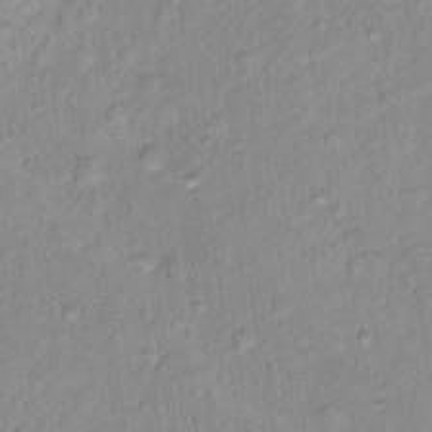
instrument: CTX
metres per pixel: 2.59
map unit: Nhu
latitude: 16.3089
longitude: -32.8191
